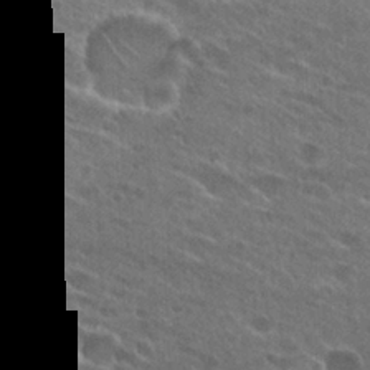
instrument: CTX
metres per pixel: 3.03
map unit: Hto
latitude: 26.3089
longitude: -44.1578
